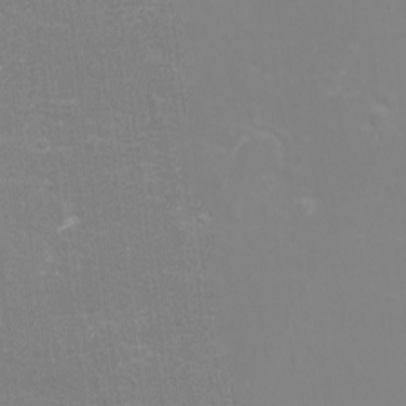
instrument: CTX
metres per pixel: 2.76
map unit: eHh
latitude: -2.9541
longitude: -75.6694
